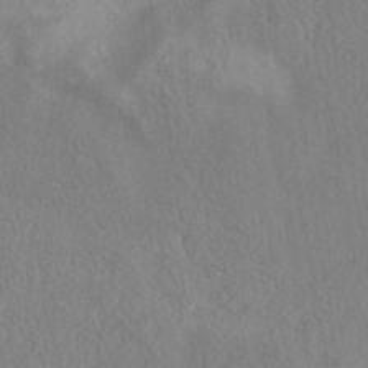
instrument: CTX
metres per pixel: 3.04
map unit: eAb
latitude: 41.0080
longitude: 104.3873
